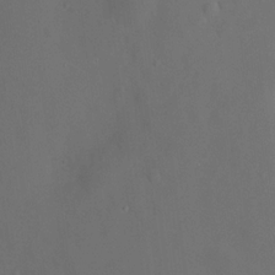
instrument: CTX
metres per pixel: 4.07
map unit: HNhu
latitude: 13.4427
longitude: 12.9164
